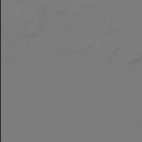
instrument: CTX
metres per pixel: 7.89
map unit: eHb
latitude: -47.1809
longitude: 86.0094
